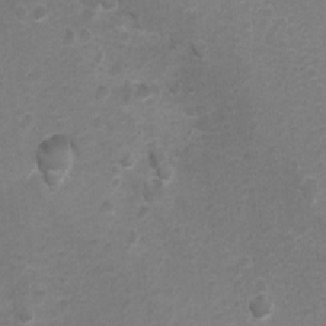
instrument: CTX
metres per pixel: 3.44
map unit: Hto
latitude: 4.5546
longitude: -32.1767
